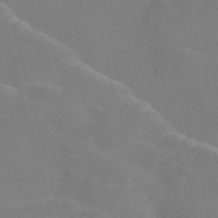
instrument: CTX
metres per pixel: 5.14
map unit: Nve
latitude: -57.8233
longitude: 57.0675
